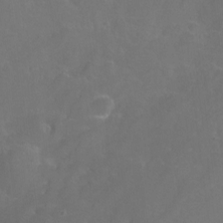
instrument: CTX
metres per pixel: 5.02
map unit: Nhu
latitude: -13.0675
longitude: -72.5735
